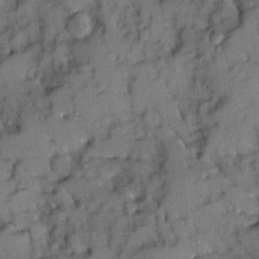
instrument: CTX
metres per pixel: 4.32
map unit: Ave
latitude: 9.1403
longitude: -103.0080
